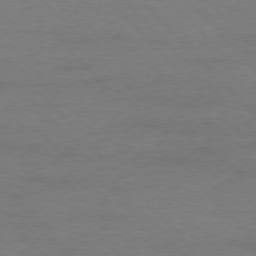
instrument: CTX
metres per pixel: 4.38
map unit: Ap
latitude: -77.4076
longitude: -87.9906
